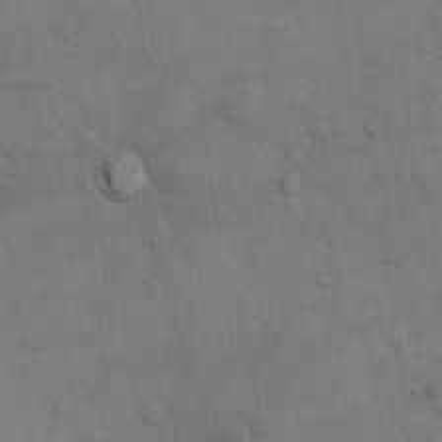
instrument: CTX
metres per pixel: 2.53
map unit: Hto
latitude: 10.7813
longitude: -61.2159
